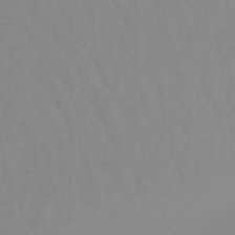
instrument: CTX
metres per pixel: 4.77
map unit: lHb
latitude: -48.6330
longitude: 74.1606
